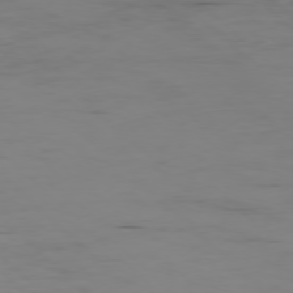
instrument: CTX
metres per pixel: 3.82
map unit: Ap
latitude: -77.6344
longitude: -82.1199
